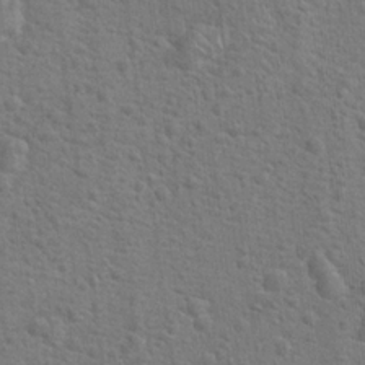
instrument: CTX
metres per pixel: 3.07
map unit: Hto
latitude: 18.1389
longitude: -43.1970
